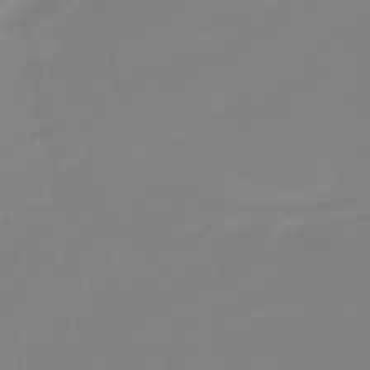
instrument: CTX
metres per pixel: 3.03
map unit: lHb
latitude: -49.4644
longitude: 80.0283
